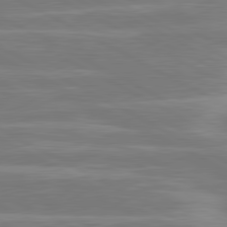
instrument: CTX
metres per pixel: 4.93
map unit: lApd
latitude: 81.0836
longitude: -128.8002
